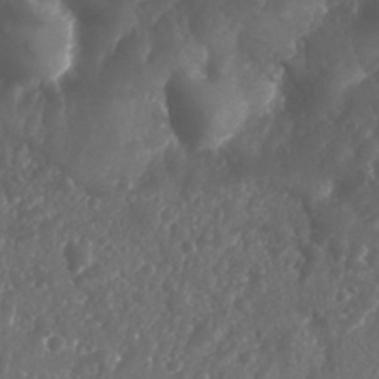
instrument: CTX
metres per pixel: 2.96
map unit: Nhu
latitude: 26.2334
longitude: -63.5371
